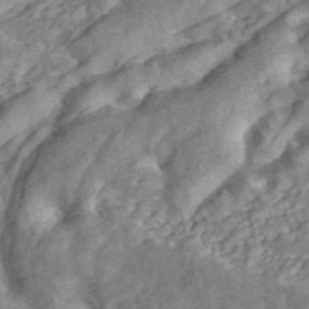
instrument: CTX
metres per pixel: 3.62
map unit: ANa
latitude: 46.2712
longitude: 25.4265
